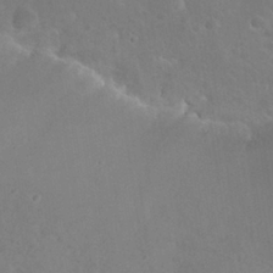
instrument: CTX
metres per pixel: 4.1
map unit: Nhu
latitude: 26.1389
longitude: -57.2159
